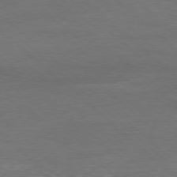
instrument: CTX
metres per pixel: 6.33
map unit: Ap
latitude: -78.6707
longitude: -86.4601
